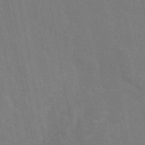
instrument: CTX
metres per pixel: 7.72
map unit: eAb
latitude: 46.0822
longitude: 121.8989
